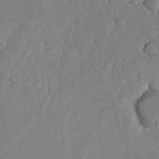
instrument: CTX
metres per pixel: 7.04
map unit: lHvf
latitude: 18.6301
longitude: -115.4048
